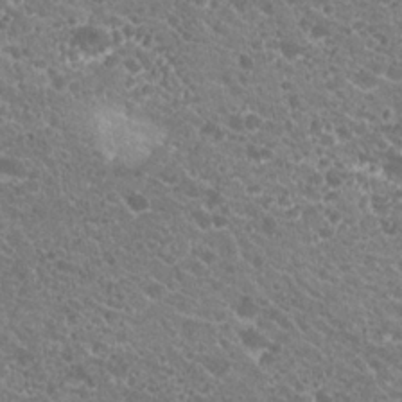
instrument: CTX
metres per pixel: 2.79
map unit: Hto
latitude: 20.0255
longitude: -34.2333
